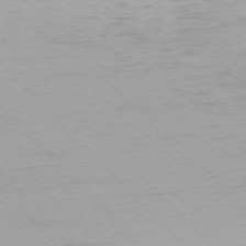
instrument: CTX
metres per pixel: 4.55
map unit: Ap
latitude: -76.7085
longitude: -63.1215
